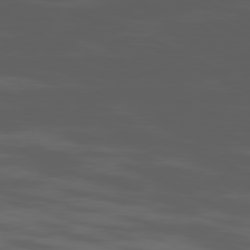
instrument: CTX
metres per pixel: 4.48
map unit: Ap
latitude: -80.9542
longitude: -61.9339
